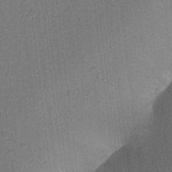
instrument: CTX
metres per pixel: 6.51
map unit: Aa
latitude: 23.7638
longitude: -147.4994
